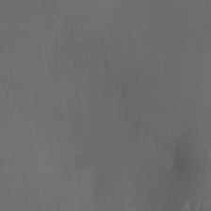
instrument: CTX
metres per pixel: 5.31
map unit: Ave
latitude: -7.0297
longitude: -122.1767
